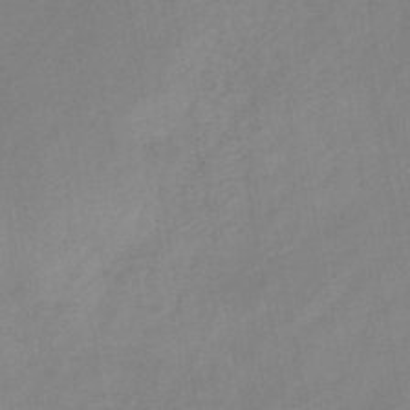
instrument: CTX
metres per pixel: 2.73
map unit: HNb
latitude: -46.0850
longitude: -38.3656
